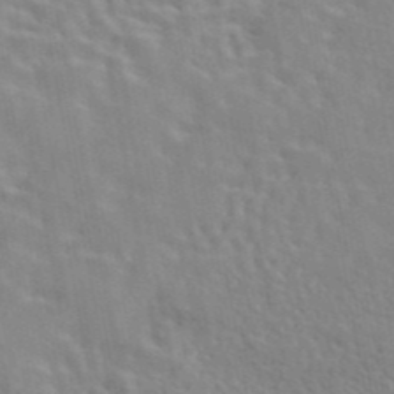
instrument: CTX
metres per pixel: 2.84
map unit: eAb
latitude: 44.1200
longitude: 112.7652
